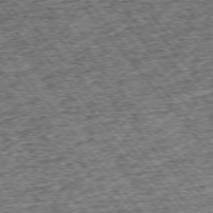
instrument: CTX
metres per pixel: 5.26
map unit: Ap
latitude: -75.2565
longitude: -91.3293
